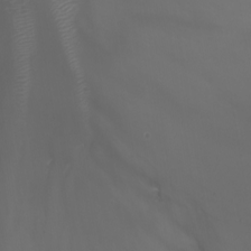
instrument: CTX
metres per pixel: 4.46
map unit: Nhu
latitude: -7.9745
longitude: -82.5356
